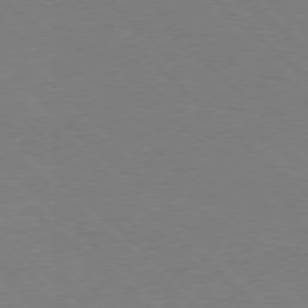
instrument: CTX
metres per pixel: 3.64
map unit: Ap
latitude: -78.3117
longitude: -86.6490
